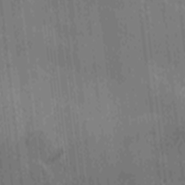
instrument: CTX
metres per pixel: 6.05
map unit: Ave
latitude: -9.4265
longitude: -123.1970
